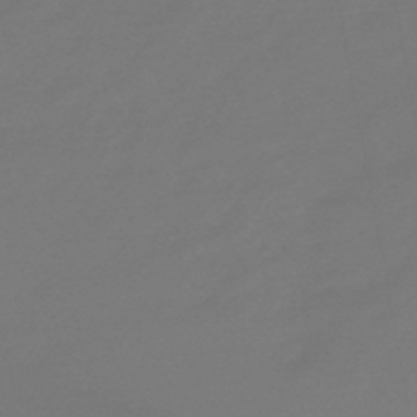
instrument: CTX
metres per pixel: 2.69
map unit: eHb
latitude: -47.1242
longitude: 87.7856
